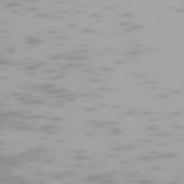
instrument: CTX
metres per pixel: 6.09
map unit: Hpe
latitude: -74.1984
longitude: 4.4818
